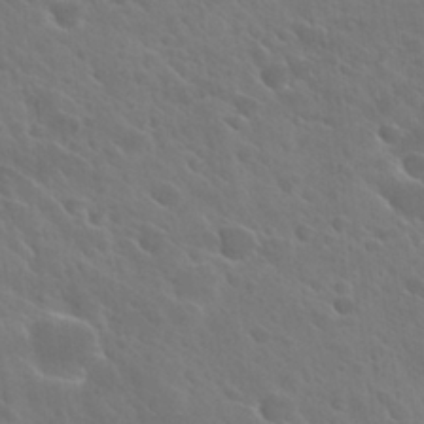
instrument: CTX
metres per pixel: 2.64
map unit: Hto
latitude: 27.3482
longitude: -41.7827
